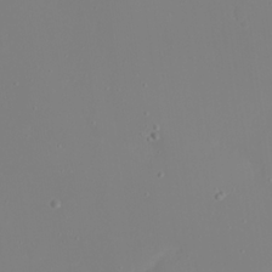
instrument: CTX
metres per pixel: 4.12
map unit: eHh
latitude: 21.9717
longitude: -64.1578
